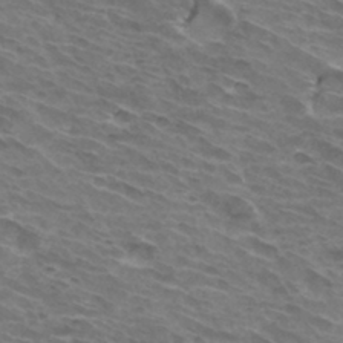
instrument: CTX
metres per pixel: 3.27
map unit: Hto
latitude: 33.4426
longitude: -43.2915
